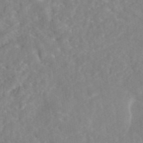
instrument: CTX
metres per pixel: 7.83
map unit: eAb
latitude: 45.4048
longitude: 127.2564
